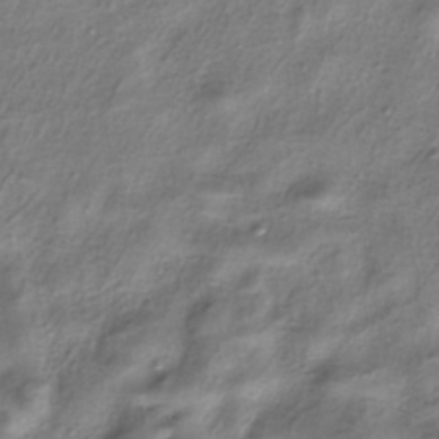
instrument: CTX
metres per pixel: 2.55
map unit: eHh
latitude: -40.5574
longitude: 120.0094
